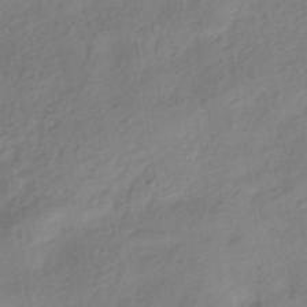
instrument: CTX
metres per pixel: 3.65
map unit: HNhu
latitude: -41.1620
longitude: 92.8786
